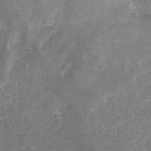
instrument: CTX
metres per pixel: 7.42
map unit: eHb
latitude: -33.8612
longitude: 73.7100
